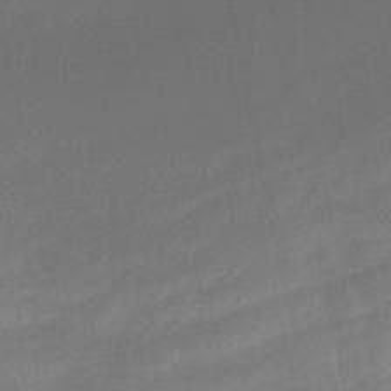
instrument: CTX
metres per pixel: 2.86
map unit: lHb
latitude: -37.6910
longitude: 71.9745
